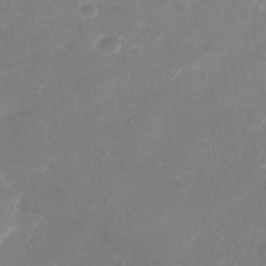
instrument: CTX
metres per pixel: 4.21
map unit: Nhu
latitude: -29.3321
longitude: -70.4979
